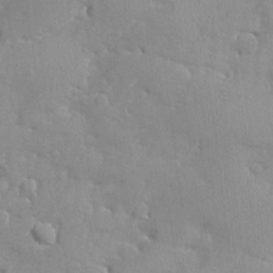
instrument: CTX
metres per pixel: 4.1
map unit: Ave
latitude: -8.5574
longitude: -117.6505
